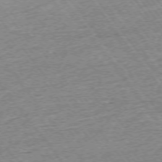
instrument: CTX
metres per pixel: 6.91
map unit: Ap
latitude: -74.7841
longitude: -88.2901
